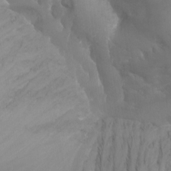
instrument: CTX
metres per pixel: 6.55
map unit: Nhu
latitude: -13.0487
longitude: -66.5545
